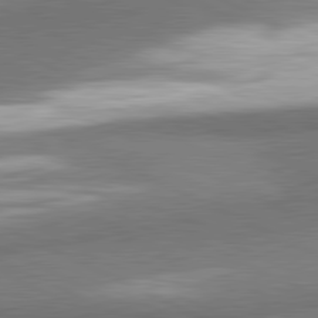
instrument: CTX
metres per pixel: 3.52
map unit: lApd
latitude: 81.2348
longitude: 164.8786
